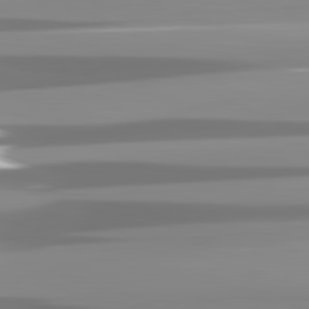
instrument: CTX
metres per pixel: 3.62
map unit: lApd
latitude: 82.0822
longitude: -137.6316
